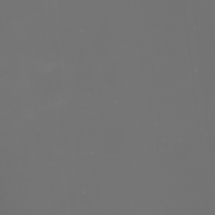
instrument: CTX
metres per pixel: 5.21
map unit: Nhu
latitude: -2.0661
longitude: -76.1200
